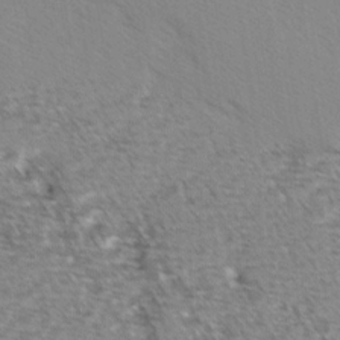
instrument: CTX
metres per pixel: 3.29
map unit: lAvf
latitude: -2.1983
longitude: -113.0269
